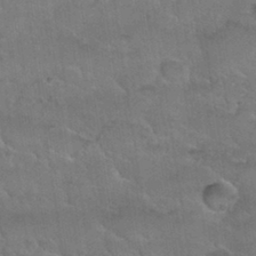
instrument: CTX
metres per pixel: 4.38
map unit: Nhu
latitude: 30.9136
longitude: -51.8772
